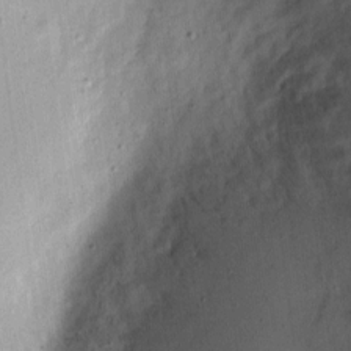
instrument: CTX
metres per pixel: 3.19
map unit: eHh
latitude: 8.8569
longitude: -72.3468
